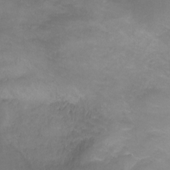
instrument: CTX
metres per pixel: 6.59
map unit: Ht
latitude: 1.1781
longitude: -34.9324
